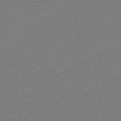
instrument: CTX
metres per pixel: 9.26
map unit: lHb
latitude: -43.2187
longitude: 54.0472
